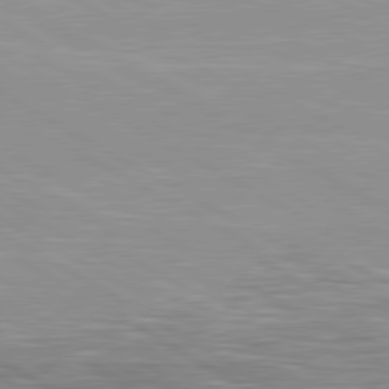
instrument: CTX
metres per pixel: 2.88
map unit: lApd
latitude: 80.6490
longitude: 159.0864
